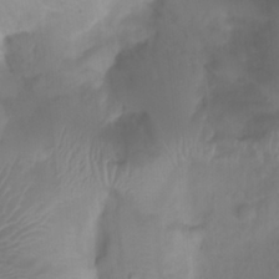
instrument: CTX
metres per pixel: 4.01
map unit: Htu
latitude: 2.8002
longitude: -22.1956
